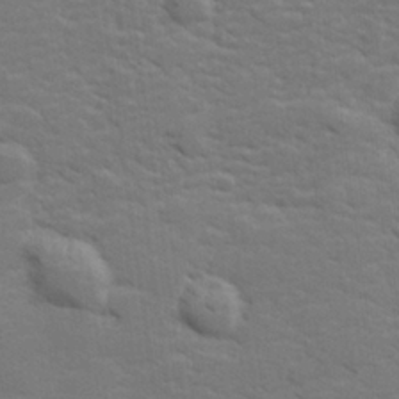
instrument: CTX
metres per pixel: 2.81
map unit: lHvf
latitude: 25.6882
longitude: 142.1227
